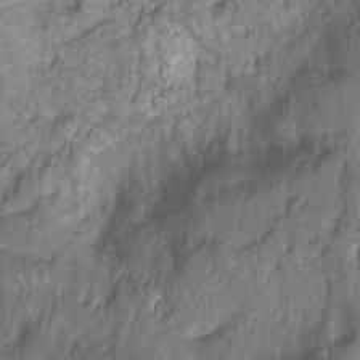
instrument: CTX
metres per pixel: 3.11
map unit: Hto
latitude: -11.4266
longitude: -39.7827
